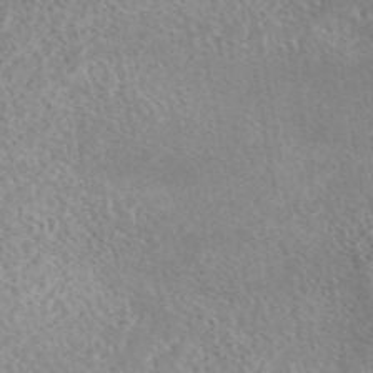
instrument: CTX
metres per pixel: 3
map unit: eAb
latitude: 44.7057
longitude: 115.7477
